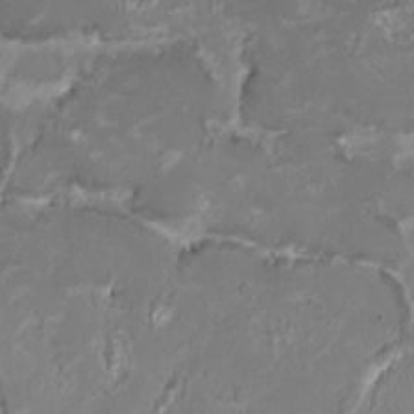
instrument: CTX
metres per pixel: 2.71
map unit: HNhu
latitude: 1.5938
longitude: -3.1592
